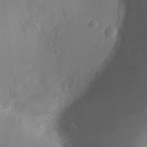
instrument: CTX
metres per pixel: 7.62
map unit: Ht
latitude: -11.2754
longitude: -22.8002
